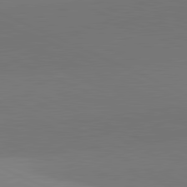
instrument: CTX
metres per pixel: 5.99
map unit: lApd
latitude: 81.8016
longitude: 145.1998
